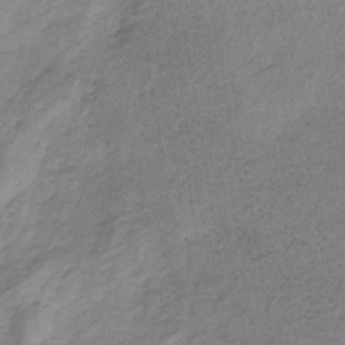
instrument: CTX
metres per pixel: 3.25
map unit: HNb
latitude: -33.3888
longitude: 62.0283
